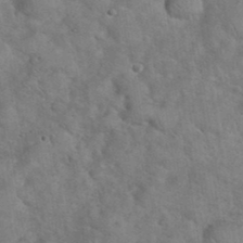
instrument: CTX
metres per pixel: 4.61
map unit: eHh
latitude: 36.8191
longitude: -64.6868
